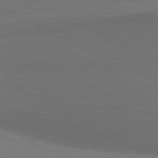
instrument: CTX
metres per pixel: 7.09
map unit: lApd
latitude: 81.4993
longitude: 154.3495
